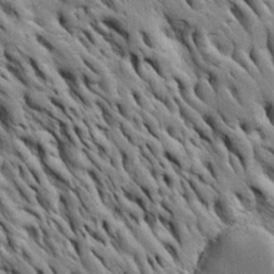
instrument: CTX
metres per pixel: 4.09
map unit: Htu
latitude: -3.5966
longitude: 150.8030
